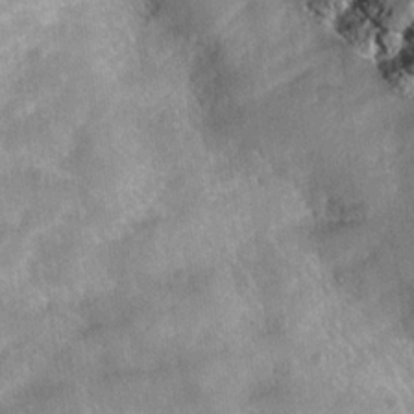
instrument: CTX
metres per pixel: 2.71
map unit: Hto
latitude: 21.5182
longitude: -43.3104
